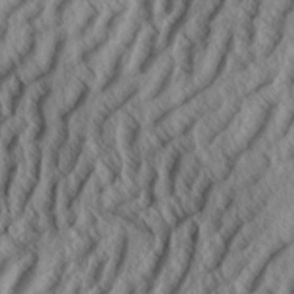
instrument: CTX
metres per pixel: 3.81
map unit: Aa
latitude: 34.1011
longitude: -139.4237
